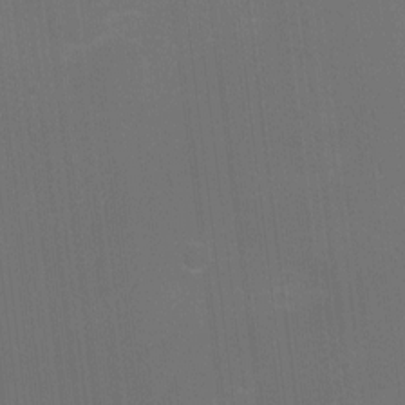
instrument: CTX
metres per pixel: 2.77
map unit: Ht
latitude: 2.5357
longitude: -28.3278
